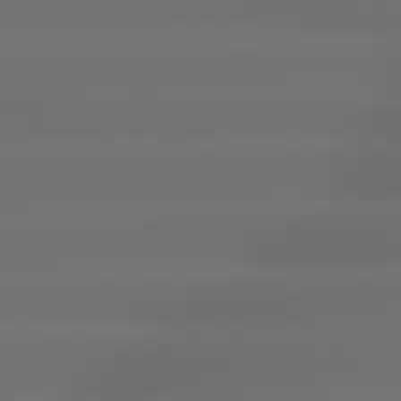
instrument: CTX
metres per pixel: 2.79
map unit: lApd
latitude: 79.4616
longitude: -138.1956
